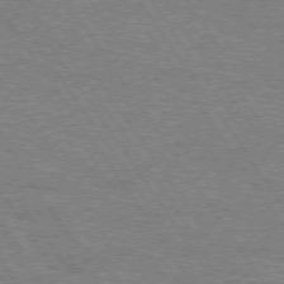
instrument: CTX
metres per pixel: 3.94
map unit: Hpe
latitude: 74.2900
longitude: -151.5560
